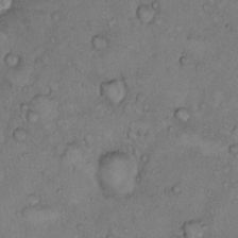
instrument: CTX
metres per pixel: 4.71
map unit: Hto
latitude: 10.0444
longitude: -58.1578
